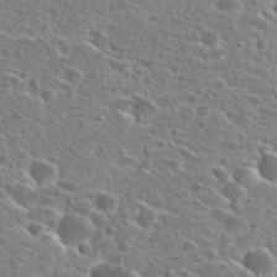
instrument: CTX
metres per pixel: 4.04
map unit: Hto
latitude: 26.4223
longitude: -47.0837
